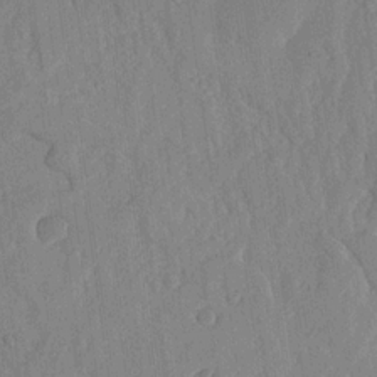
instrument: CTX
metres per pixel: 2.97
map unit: lHvf
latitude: 18.2144
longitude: -115.2914
